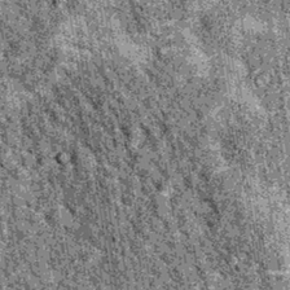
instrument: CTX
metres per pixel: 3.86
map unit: Hto
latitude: 15.7261
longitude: -35.9339
